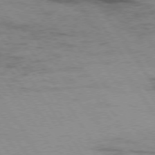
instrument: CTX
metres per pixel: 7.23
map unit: Hpe
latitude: 74.3089
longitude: -142.3278
